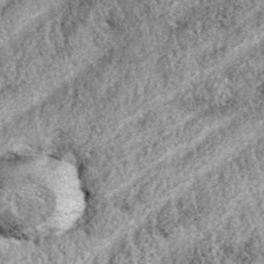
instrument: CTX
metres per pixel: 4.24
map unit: eAb
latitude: 38.3656
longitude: 110.5763
